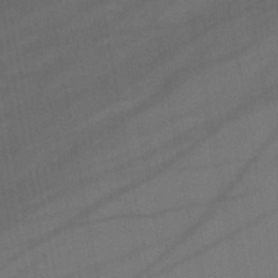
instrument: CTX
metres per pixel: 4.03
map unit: lHb
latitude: -46.9919
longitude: 71.6155
